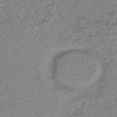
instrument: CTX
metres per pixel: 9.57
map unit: lHb
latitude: -41.2565
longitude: 61.9745
